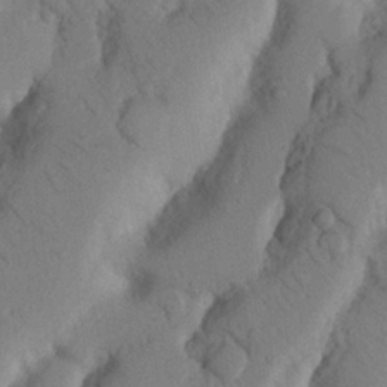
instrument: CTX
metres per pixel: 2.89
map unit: Nhu
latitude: 19.8205
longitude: -76.0255
